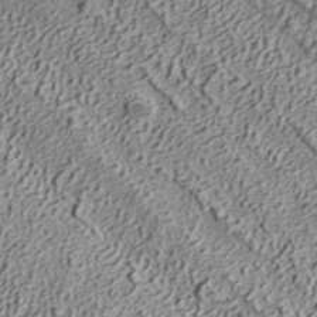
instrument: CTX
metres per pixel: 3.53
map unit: ANa
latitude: 36.5546
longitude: 17.6722
